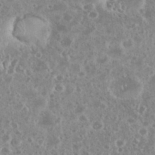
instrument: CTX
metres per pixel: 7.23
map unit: eHh
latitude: 34.5168
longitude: -61.8961
